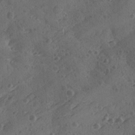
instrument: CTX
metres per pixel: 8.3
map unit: Ave
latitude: -9.3321
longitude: -118.5357
